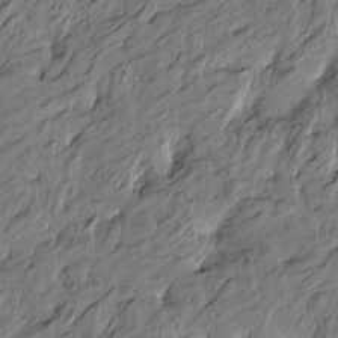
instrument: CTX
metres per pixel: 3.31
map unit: Htu
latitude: -6.1228
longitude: 179.5966
